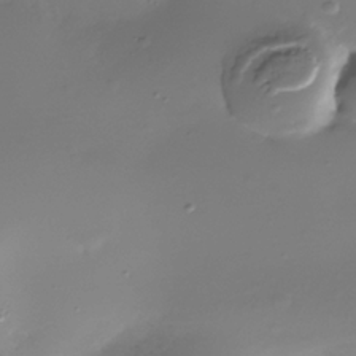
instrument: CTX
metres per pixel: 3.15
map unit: Nhe
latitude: -36.4629
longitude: -117.3860
